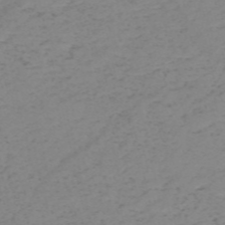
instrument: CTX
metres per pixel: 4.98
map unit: HNb
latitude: -54.6141
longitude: -47.0081
